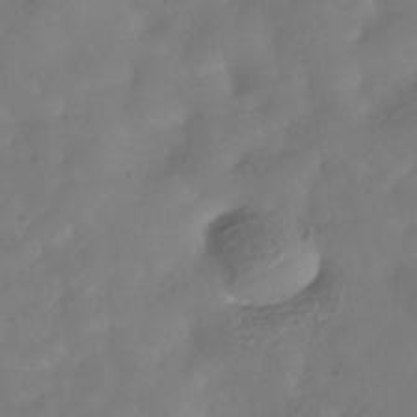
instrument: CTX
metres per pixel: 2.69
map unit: Hve
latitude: -32.4818
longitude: 94.0094
